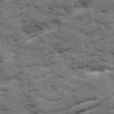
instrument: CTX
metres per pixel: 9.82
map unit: Ave
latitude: 18.9136
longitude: -130.0822
